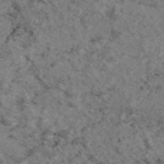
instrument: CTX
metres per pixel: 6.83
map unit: eAb
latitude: 46.3657
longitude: 117.4076
